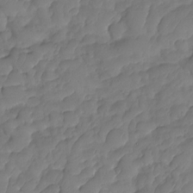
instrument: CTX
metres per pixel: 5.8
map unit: HNhu
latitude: -25.3132
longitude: 49.9178
